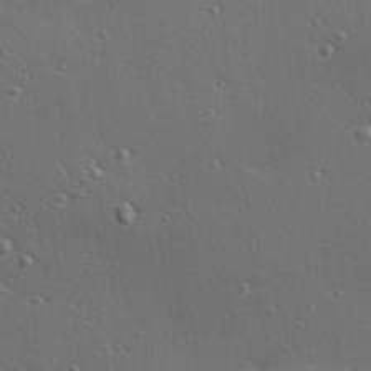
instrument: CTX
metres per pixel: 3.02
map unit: Hve
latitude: 27.4238
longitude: -90.7057
